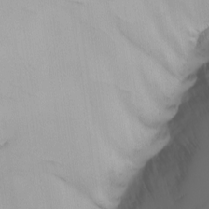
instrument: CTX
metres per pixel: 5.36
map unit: Nhu
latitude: -4.2361
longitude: -93.6694
